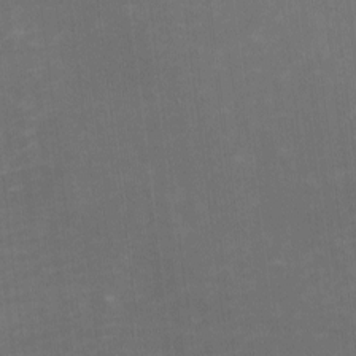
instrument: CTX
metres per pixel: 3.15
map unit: eHh
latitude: -2.1605
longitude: -79.9717
